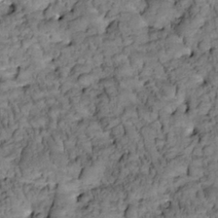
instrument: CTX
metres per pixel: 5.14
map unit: Htu
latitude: -2.6518
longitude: 173.5966
